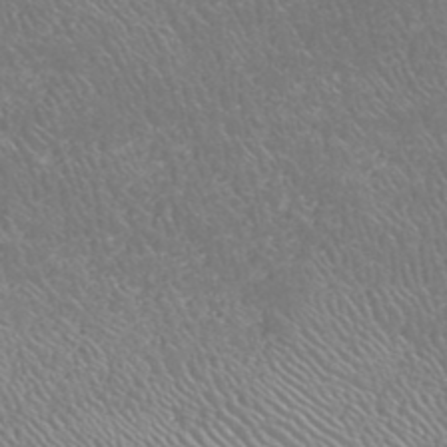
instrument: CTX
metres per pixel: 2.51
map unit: HNhu
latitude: -47.6344
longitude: 29.6911
